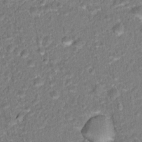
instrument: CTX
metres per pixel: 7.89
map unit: Hto
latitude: 16.9325
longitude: -37.3482
